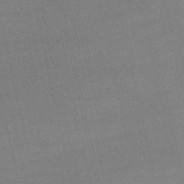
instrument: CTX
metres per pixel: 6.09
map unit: lHb
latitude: -48.5007
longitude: 63.9556
